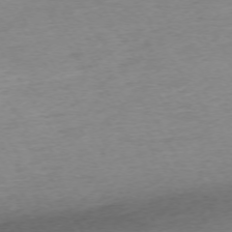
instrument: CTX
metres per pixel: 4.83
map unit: Ap
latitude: -73.1053
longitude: -68.6302
